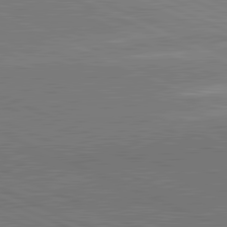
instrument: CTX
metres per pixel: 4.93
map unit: lApd
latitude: 81.9150
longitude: 148.4629
